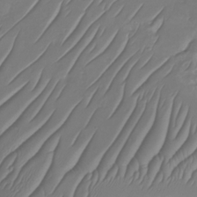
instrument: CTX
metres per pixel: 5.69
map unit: Nhu
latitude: -30.5385
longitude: -59.3671
